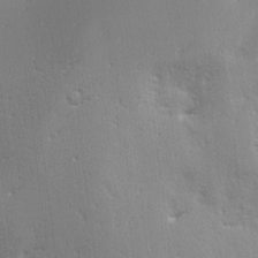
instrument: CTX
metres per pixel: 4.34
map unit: Ave
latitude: 2.4034
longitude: -111.4427
